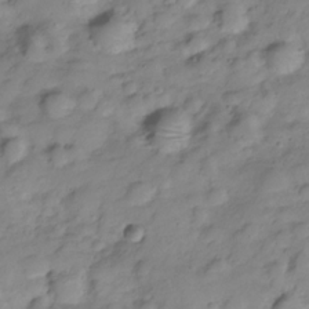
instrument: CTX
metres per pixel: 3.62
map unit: Hve
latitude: -28.8786
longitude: 94.5195
